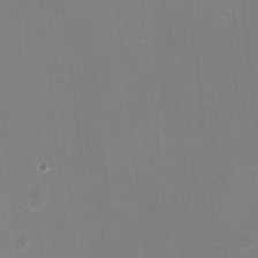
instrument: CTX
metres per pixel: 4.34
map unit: HNhu
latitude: -2.3684
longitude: -1.5182
